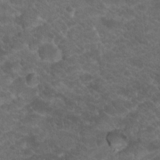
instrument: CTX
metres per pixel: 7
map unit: Hto
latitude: 19.3292
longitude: -35.9150
